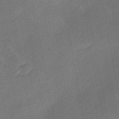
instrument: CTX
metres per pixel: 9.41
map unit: Ave
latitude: -0.0283
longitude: -114.1199
